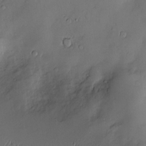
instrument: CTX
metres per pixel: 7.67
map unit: Hve
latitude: -11.0487
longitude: 173.4643
